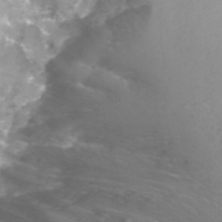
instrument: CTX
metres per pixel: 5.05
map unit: Nhu
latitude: -13.6911
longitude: -55.9528
